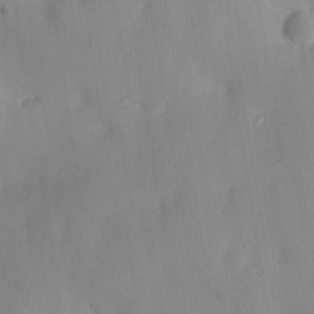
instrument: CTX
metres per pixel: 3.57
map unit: HNhu
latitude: 15.2159
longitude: 12.1039
